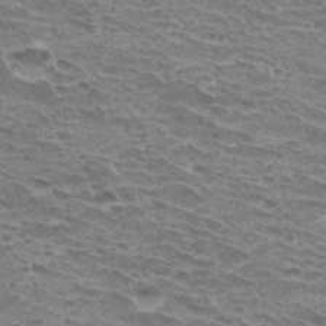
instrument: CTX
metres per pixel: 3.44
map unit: Hto
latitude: 32.2523
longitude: -40.4412
